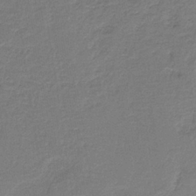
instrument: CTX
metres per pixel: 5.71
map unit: HNb
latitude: -35.2943
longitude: 59.1809
